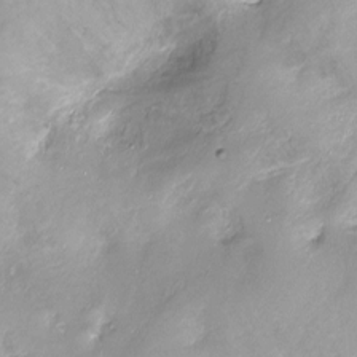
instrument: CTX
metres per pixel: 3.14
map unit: Ht
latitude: -16.9731
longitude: -44.9513
